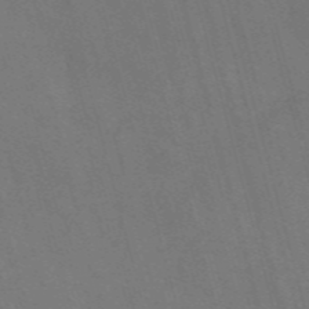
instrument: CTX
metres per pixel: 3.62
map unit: Nve
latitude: -57.7855
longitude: 64.6519
